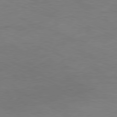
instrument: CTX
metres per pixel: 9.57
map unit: Ap
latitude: -78.8786
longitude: -72.6869
